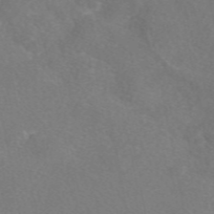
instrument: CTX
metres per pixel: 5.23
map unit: eAb
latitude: 47.9906
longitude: 109.7667
